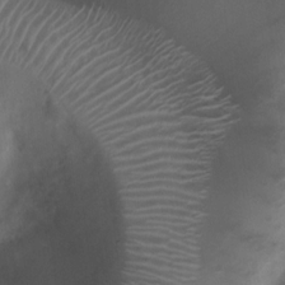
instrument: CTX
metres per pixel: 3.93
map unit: Nhu
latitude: 6.8191
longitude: -21.4615
